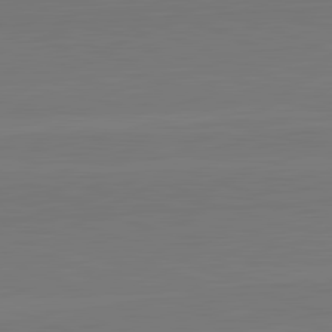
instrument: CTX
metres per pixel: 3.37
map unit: lApd
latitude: 82.2711
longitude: 165.1431
